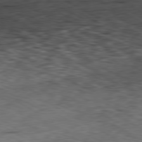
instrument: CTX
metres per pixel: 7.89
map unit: Ap
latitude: -80.8030
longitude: -74.1011
